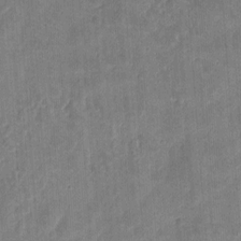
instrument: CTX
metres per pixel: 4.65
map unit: eHh
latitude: 7.9528
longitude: -73.2915
